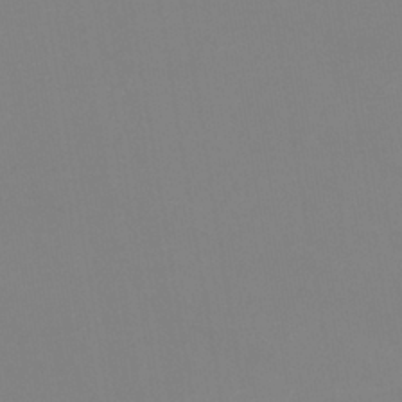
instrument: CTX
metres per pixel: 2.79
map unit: lHb
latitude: -37.1809
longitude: 74.3496
